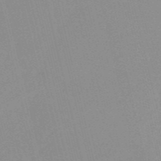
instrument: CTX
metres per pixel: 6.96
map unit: HNb
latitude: -55.0298
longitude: -45.2537
